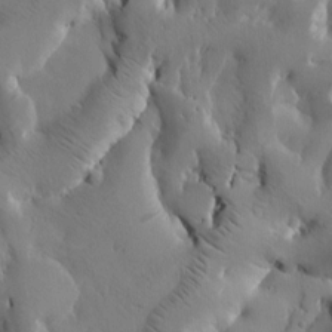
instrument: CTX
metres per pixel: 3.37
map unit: Htu
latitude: -3.2186
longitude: 168.6329
